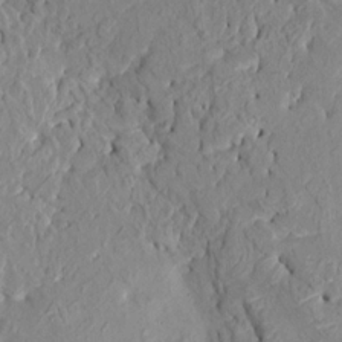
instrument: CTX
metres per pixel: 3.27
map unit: HNhu
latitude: 7.8772
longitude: -1.2159
